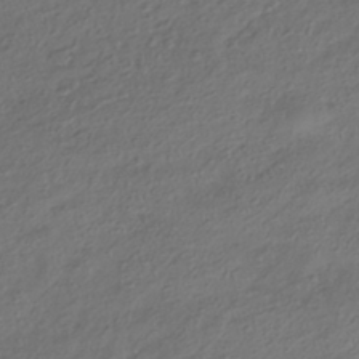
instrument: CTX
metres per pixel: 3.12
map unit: HNhu
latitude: -41.5399
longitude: 107.0109
